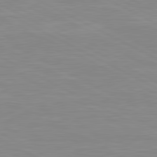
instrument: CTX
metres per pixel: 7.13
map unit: lApd
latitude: 80.8191
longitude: -172.0633
